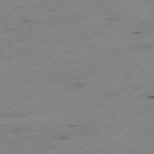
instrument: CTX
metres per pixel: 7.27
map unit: Ap
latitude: -77.7100
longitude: -60.8947
